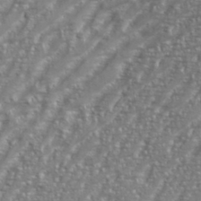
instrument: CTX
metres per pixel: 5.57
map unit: eHh
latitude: 35.3670
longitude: -134.0822
